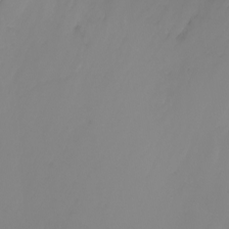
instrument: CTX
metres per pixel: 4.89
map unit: Ht
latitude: -3.0108
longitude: -61.7827
